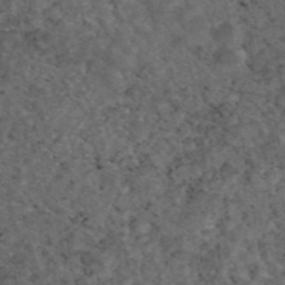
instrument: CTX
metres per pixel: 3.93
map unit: eAb
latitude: 45.0836
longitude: 116.1794
